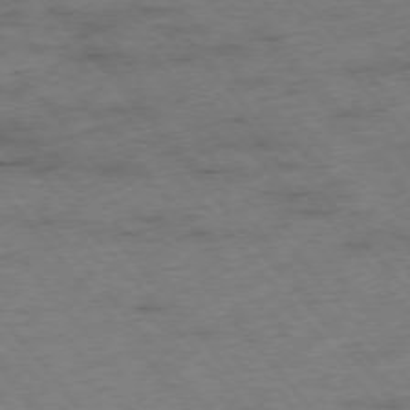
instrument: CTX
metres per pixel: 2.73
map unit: Hpe
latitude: -76.3495
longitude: -10.1200
